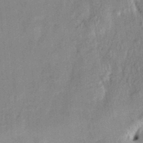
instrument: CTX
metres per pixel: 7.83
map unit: HNhu
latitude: 14.3657
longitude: 10.7274
